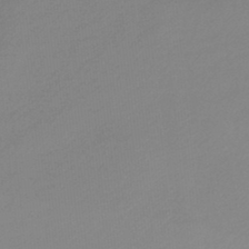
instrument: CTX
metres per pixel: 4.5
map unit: lHb
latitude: -45.0864
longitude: 65.0865
